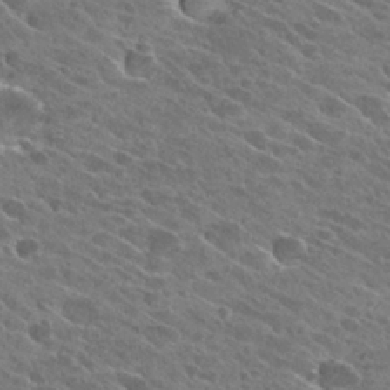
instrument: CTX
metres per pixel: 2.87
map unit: Hto
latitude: 25.9150
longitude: -41.0836
